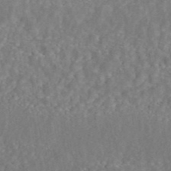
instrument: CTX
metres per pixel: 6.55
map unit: ANa
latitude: 44.8569
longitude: 23.6911
